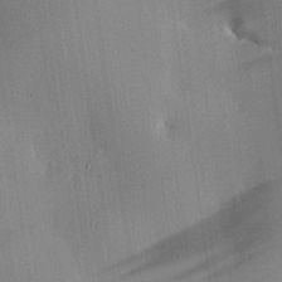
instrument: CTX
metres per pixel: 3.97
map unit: eHh
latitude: 23.8961
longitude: -90.8758
